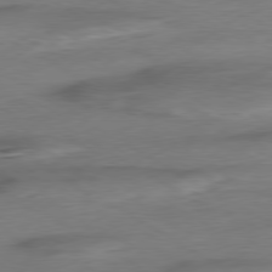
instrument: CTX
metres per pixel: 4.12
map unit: Hpe
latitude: -80.2551
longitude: 24.2928
